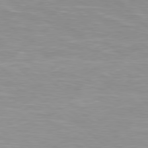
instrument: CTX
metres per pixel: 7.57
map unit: Hpe
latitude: 78.3090
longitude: -140.3656
